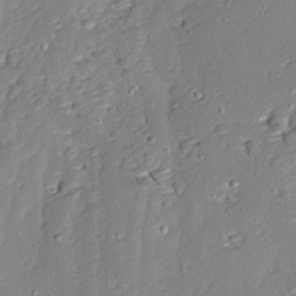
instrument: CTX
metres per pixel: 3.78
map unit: Ave
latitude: 12.9325
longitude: -134.5734
